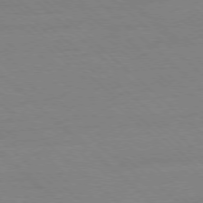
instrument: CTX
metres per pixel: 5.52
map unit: Ap
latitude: -77.8611
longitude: -84.6680
